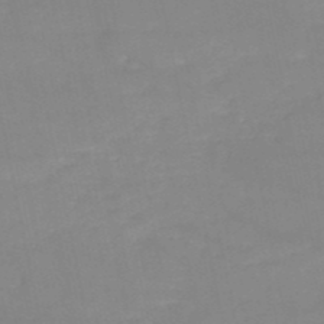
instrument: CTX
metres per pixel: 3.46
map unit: HNb
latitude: -50.3117
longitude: -40.3278
